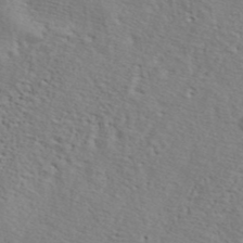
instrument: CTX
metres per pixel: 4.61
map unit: ANa
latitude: 42.1767
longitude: 55.7100
